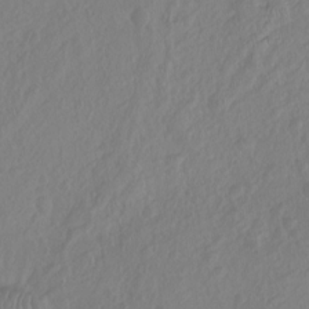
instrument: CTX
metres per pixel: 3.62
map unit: Hto
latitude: -8.0283
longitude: -40.1199
